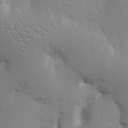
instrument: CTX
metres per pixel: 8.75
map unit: Nhu
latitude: 16.4790
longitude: -78.5735
